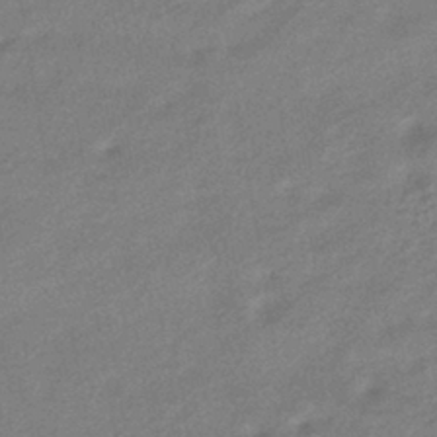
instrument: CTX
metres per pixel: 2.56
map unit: HNhu
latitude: -42.0849
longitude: 92.2928
